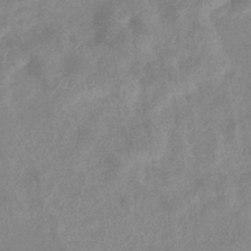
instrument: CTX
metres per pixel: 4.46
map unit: eHb
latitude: -36.5573
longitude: 76.8030
